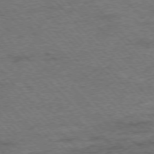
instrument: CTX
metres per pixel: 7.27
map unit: Hpe
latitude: -76.3306
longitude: -13.8017
